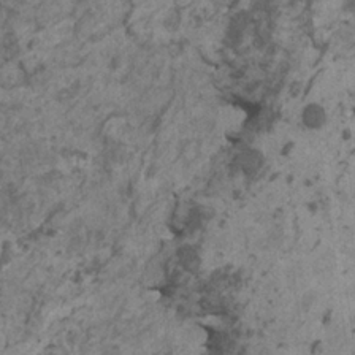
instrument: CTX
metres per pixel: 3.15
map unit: HNhu
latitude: 0.2711
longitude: 4.7085
